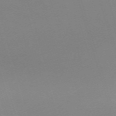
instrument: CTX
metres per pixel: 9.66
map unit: eHh
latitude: -62.6896
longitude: 49.1242
